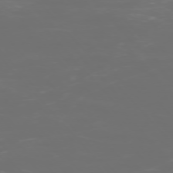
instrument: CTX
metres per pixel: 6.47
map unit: Ap
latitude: -75.3888
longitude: -75.9906
